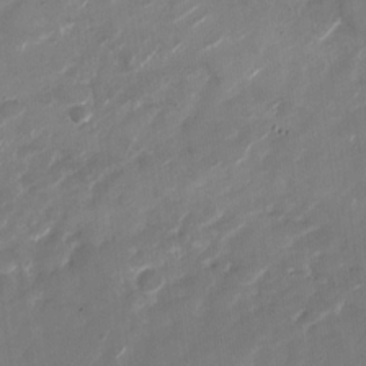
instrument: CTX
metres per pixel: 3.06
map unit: Nhu
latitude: -27.6343
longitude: -74.4601
